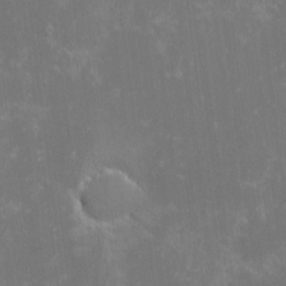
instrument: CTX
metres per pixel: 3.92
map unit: eHh
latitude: -2.5384
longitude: -86.0822
